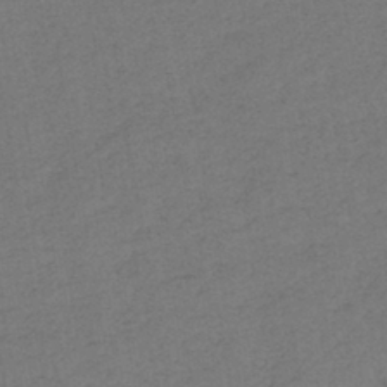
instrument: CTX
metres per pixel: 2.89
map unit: eHb
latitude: -41.3887
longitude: 79.5777
